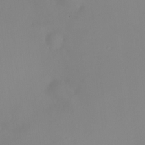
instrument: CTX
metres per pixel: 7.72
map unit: HNhu
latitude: 9.3860
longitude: 10.6330
